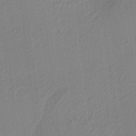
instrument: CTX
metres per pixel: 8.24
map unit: Ave
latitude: 2.9324
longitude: -115.4615
